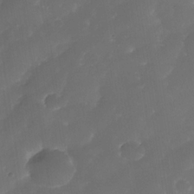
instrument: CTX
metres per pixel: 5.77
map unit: Nhe
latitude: -34.4440
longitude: -145.4615
